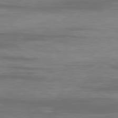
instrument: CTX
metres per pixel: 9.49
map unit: Ap
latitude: -79.8611
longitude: -92.6301
